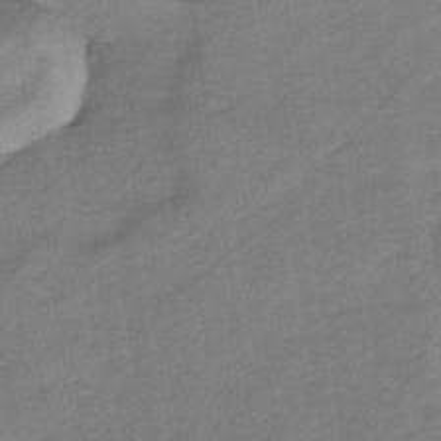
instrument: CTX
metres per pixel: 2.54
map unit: lHb
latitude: -34.6896
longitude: 68.5951
